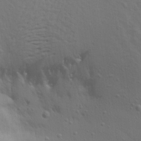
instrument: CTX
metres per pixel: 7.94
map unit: Aa
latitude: 20.7813
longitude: -143.0648
